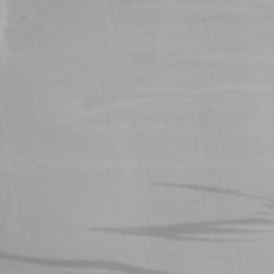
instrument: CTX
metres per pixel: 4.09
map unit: Aa
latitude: 24.2333
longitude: -135.8205
